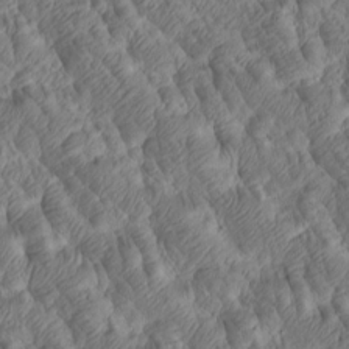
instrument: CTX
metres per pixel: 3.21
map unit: Htu
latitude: -5.9367
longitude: 177.8611
